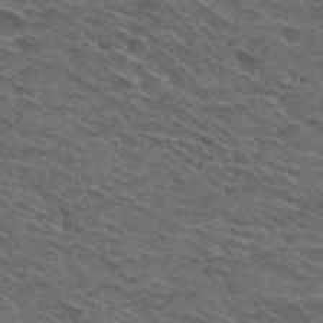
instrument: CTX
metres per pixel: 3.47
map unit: Hto
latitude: 30.0633
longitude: -47.7261
